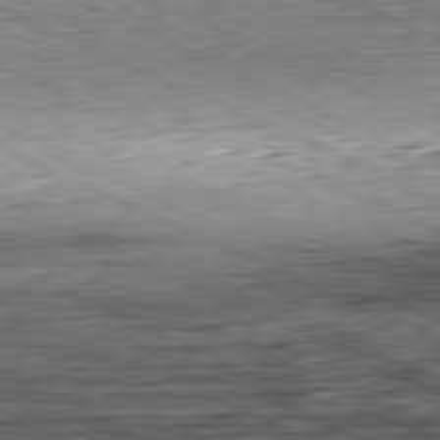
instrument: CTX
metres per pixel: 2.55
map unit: Hpe
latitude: -81.5966
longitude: 10.9164
